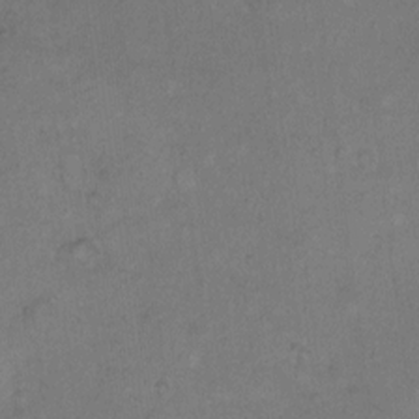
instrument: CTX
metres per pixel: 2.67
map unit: Hto
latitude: 9.9339
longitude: -60.1578
